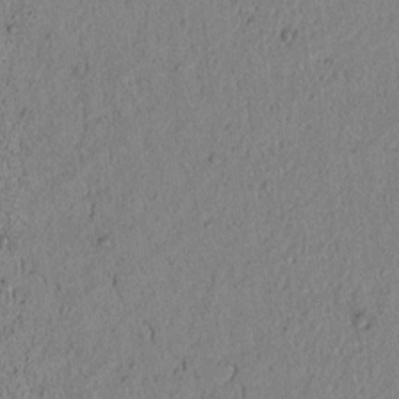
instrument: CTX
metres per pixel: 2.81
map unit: lAvf
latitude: 7.3482
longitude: 163.9556
